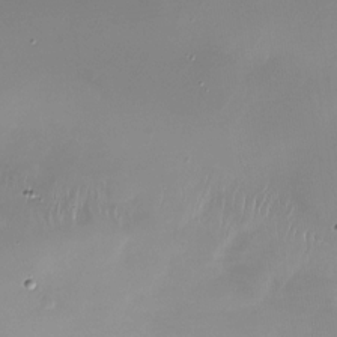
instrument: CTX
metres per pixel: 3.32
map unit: Nhu
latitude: -27.3887
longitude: -60.4790
